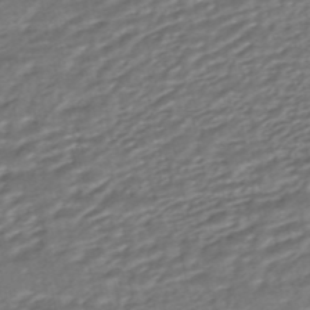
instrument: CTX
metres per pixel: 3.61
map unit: HNhu
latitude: -45.6533
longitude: 104.7652
